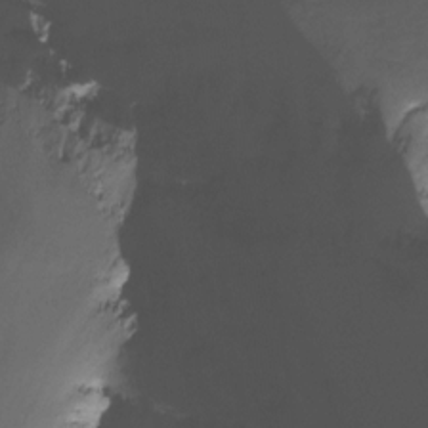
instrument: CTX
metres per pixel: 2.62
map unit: Nhu
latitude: -14.2929
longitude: -52.5924
